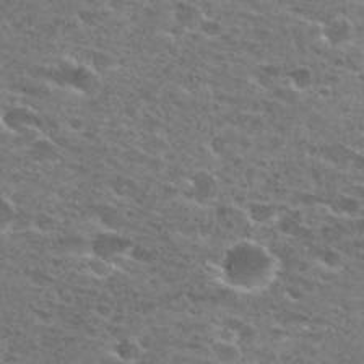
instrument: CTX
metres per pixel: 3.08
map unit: Hto
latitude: 27.8395
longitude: -47.1026
